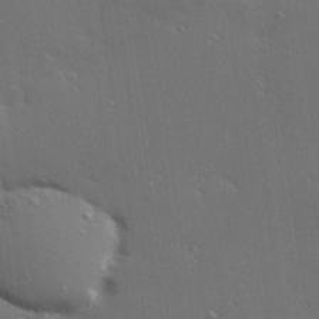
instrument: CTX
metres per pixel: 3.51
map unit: Hve
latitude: 27.4049
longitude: -90.8002
